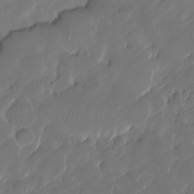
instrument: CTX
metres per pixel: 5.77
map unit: HNhu
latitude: -24.2739
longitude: 50.9353
